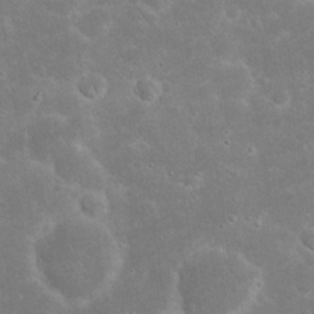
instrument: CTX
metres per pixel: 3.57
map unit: Nhu
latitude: 23.7450
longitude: -71.5749
